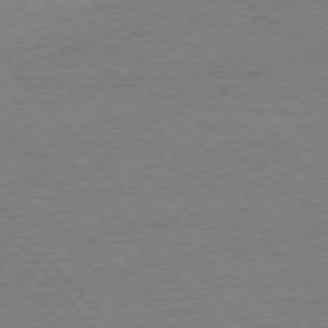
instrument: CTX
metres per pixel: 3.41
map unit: Ap
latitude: -76.5385
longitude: -95.9339
